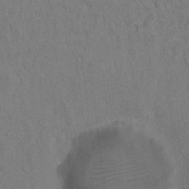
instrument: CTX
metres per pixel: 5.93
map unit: Hto
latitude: 7.3293
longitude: -37.3482
